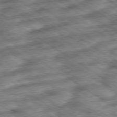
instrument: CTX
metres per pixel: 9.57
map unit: Ap
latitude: -79.8044
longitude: -49.8394
